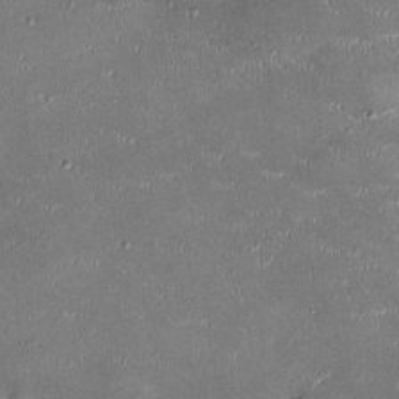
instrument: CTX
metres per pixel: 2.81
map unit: Ht
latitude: -4.6329
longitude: -14.1011
